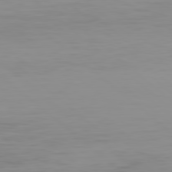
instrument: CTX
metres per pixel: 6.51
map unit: Hpe
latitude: 78.2901
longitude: -169.2726
